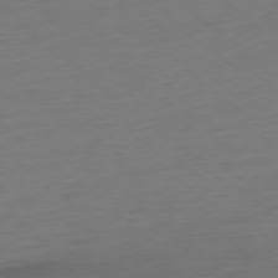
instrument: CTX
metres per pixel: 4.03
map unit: Ap
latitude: -78.3117
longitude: -76.9136
